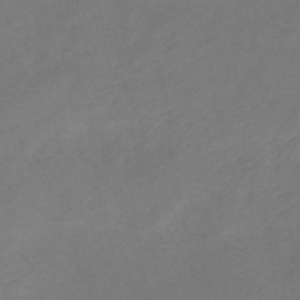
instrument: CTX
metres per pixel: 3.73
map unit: lHb
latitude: -37.2942
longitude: 72.8597
